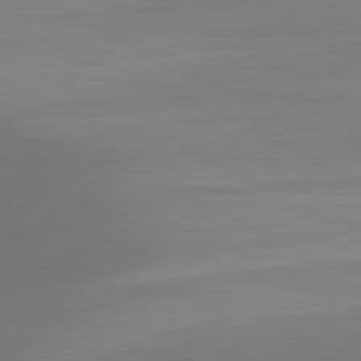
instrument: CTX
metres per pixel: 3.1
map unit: lApd
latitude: 80.8758
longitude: 132.8975
